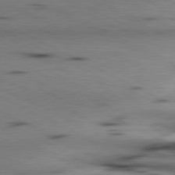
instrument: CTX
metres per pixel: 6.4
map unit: lApd
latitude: 80.8380
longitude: 156.1417
